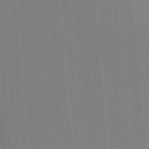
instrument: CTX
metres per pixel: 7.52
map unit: Ht
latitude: -16.2929
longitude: -47.7450
